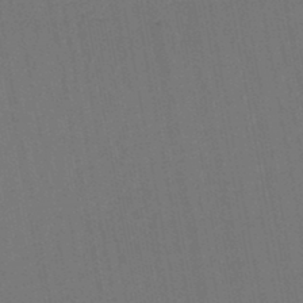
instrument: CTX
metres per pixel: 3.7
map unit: lHb
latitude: -45.9367
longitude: 63.5399
